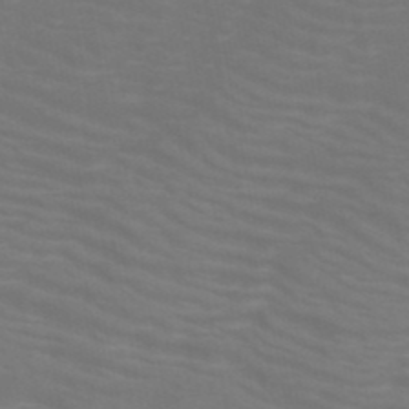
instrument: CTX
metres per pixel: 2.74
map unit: HNb
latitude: -49.7667
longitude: -50.4790
